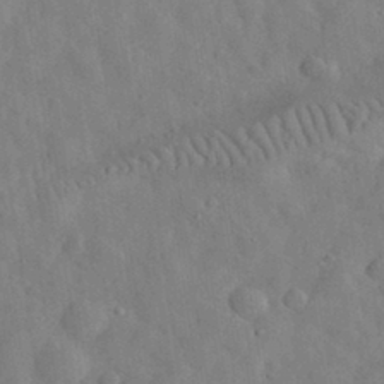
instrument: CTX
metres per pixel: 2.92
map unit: eHh
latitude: 32.1200
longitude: -74.1767
